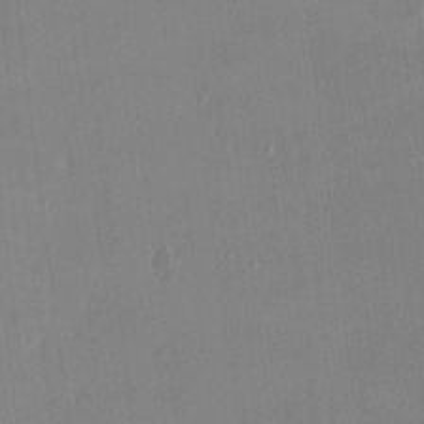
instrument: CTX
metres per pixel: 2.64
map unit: HNhu
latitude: 2.9891
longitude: 8.2739
